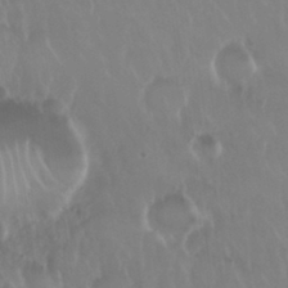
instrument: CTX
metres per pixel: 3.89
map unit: Nhu
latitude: 29.6505
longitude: -56.7813
